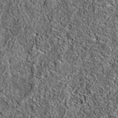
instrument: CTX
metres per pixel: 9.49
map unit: eAb
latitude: 37.0080
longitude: 106.1983
